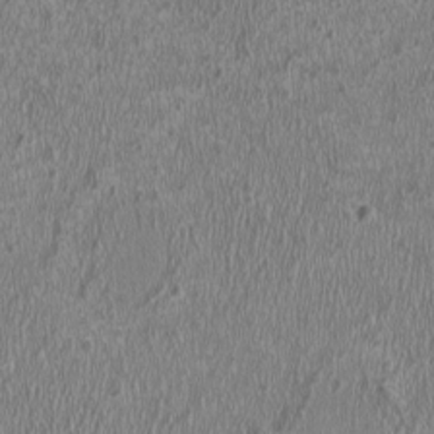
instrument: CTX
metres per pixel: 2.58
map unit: HNhu
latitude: -0.8975
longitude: 1.7478
